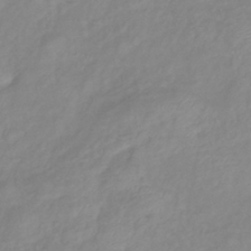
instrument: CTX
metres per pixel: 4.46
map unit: eHb
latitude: -40.4818
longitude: 81.0487
